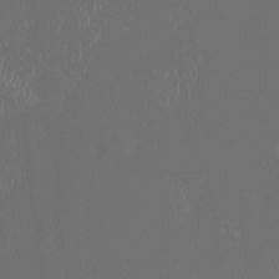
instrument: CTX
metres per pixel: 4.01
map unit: HNhu
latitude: -1.1432
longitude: 0.9731
